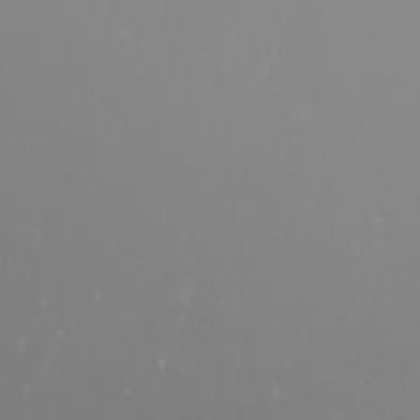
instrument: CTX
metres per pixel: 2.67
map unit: Nhu
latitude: -5.9745
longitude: -89.9151
